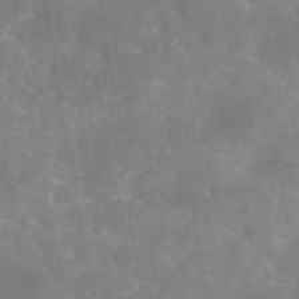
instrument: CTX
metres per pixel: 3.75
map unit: eAb
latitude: 45.5371
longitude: 125.9178
